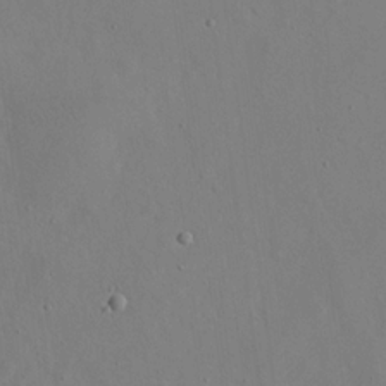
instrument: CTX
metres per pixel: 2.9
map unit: eHh
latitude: 17.7639
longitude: -70.1767
